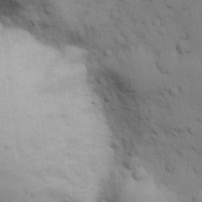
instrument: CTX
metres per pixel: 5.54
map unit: eHh
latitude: 26.7624
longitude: -75.2159
